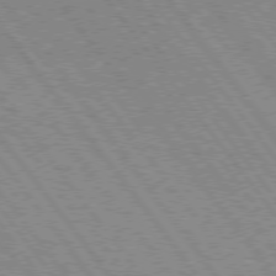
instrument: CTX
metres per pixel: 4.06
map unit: Hpe
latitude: 75.3104
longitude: -149.2726
